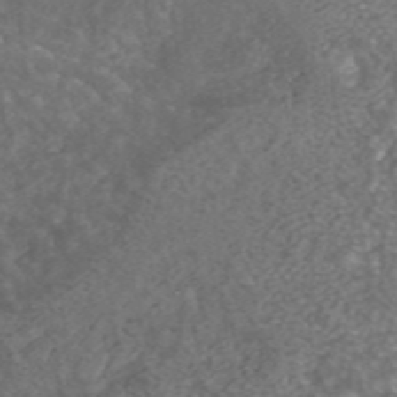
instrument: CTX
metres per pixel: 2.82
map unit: ANa
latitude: 42.1767
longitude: 26.1227
